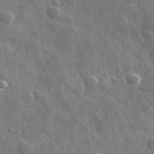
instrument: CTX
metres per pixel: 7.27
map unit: lHvf
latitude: 36.4412
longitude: -89.3671
